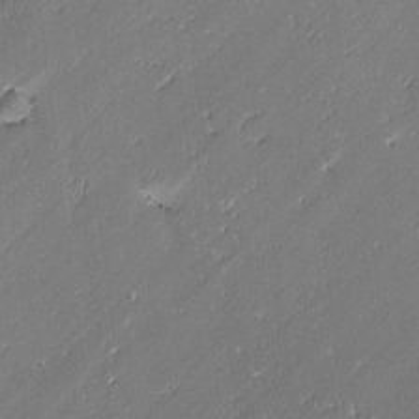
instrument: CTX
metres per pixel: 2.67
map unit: lAvf
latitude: -1.8234
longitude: -106.4412
